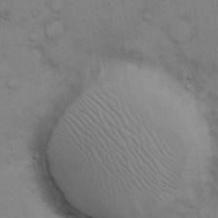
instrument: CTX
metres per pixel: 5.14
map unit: Hto
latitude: 13.6127
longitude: -60.6112
